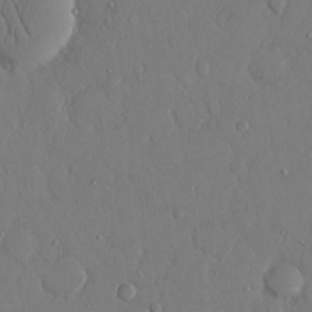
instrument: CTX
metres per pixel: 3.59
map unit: eHh
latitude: 14.0255
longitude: -69.6127
